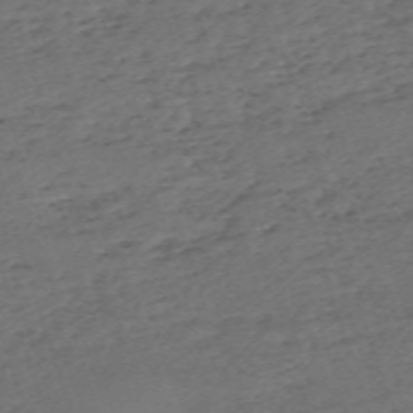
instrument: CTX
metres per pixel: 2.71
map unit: eHh
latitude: -62.6518
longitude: 53.9745
